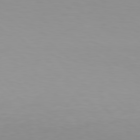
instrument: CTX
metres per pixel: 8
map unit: Hpe
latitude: 78.2334
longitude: -137.2726
